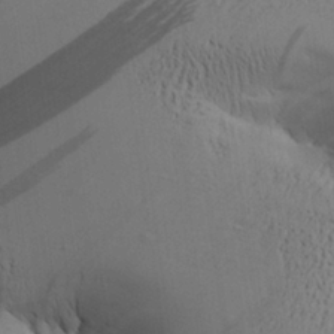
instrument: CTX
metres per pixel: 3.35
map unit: Aa
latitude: 26.7813
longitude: -132.1956
